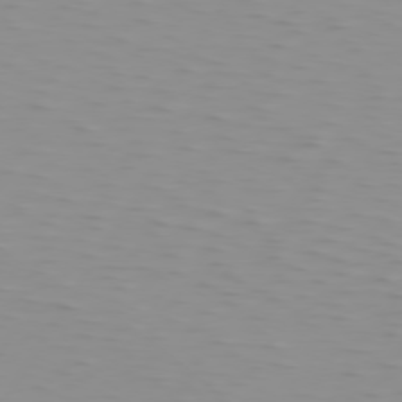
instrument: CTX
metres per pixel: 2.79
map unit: Hpe
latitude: 74.7435
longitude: -126.5357
